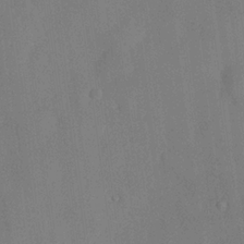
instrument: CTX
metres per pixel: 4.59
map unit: lHvf
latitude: 22.2711
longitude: 145.5210
